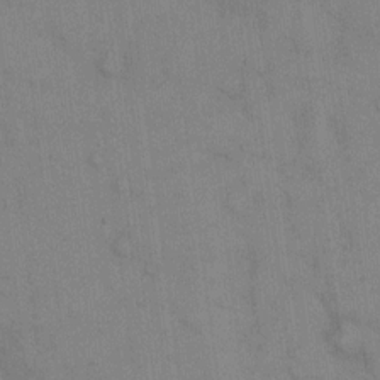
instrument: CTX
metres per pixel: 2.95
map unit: eHh
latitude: 13.9528
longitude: -62.3468
